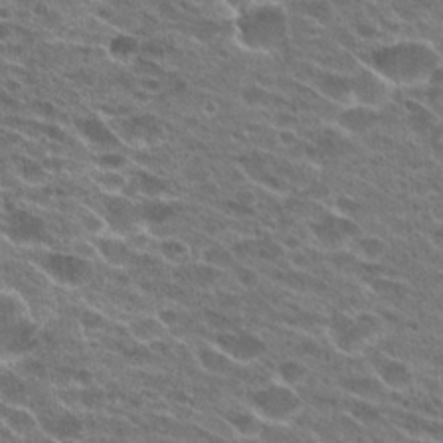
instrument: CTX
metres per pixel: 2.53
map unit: Hto
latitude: 24.3656
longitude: -42.1011
